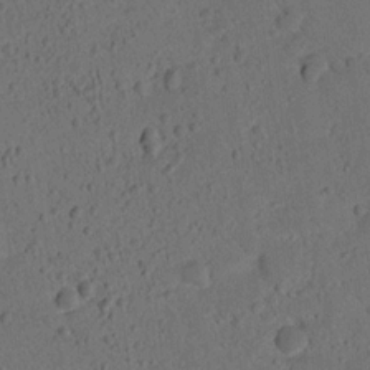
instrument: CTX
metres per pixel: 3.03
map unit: lHvf
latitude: 13.8395
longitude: 178.5384
